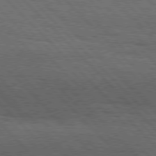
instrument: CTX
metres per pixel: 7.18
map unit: Hpe
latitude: 77.5182
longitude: -126.6302
